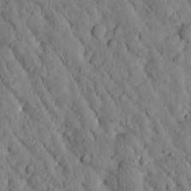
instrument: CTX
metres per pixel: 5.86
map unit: Htu
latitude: -3.1242
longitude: 174.1794
